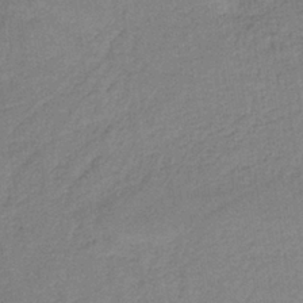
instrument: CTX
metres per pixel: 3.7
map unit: HNb
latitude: -36.8030
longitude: 56.8597
